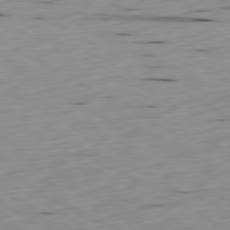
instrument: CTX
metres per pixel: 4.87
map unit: Ap
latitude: -80.5574
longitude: -71.1025
